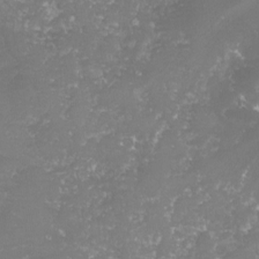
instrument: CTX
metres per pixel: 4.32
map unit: lHvf
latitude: -16.0094
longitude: -98.1766
